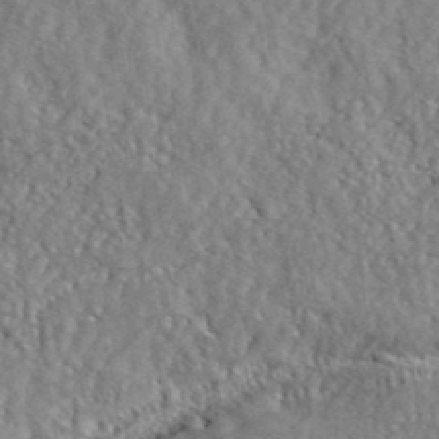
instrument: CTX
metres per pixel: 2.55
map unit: ANa
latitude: 41.3103
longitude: -86.3845
